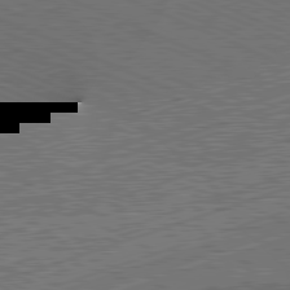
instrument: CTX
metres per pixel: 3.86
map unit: Hpe
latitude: -82.2361
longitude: 18.9353
